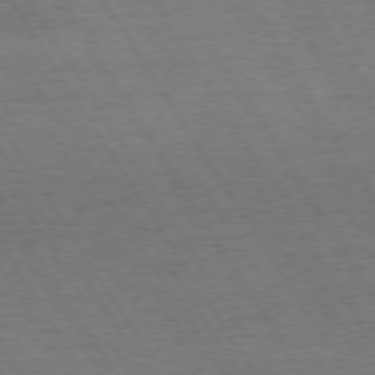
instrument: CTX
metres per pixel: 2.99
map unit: Hpe
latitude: 73.8017
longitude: -130.2901
